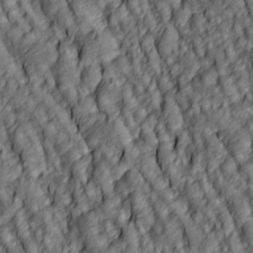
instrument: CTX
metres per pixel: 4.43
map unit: lAa
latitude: 5.2537
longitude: -116.4601
